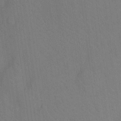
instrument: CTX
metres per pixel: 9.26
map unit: Nhu
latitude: -13.2943
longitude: -24.0633
